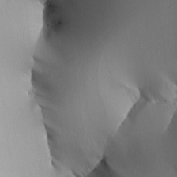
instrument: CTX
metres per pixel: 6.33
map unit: Aa
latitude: 25.4237
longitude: -129.5371
